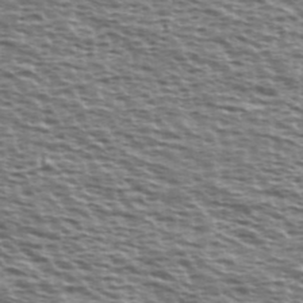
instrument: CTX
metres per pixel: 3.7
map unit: Ave
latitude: 37.9339
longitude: -112.7813
